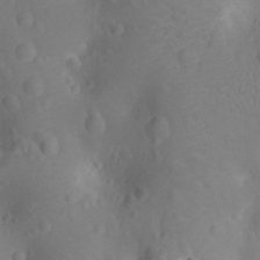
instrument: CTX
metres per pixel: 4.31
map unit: Ht
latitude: -9.6533
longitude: -23.3482
